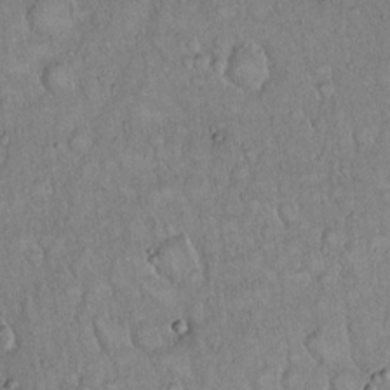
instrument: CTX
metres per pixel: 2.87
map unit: Hto
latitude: 15.1970
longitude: -57.4237
